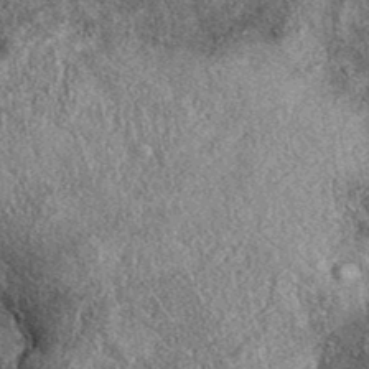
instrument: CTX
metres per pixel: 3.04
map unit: eAb
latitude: 38.9325
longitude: 107.8611
